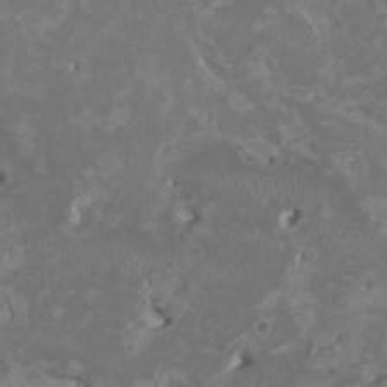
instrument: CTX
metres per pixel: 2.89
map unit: HNhu
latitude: 2.1578
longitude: -3.4615
